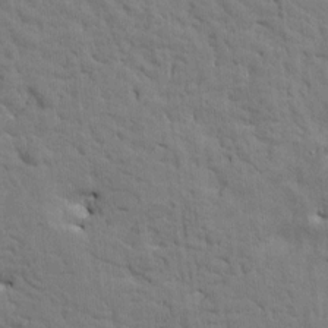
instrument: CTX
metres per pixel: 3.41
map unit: Htu
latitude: -1.5399
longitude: 179.9178
